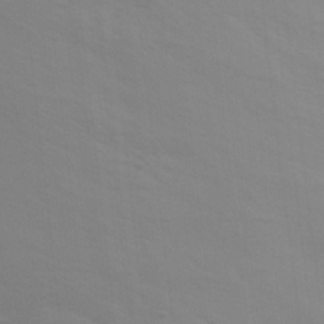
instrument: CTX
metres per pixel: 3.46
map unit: eHh
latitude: 31.2537
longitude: -58.2900
